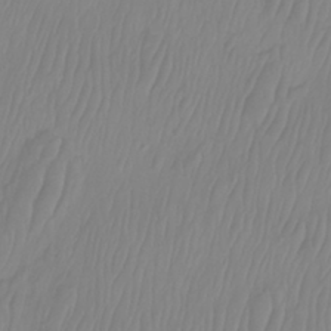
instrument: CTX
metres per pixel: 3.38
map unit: Htu
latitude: -8.9542
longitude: -75.4049
